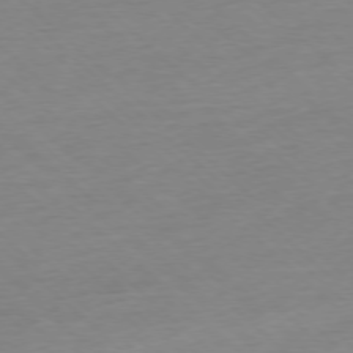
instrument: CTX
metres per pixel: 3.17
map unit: Ap
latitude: -77.3321
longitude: -97.2915
